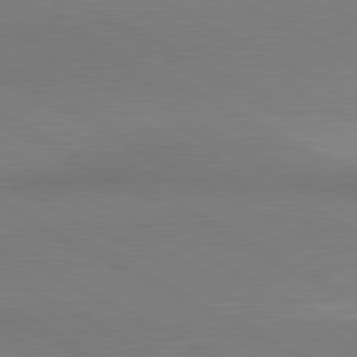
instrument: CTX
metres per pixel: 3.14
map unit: lApd
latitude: 80.8758
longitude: 163.2376
